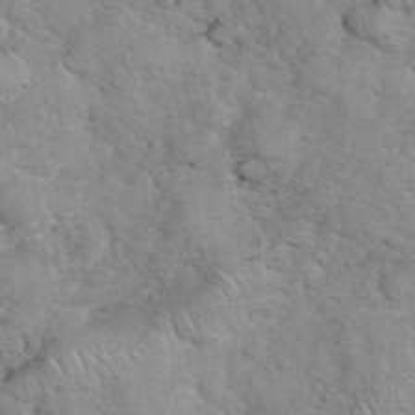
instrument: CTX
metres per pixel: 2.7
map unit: eHh
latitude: 37.0837
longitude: -64.0822
